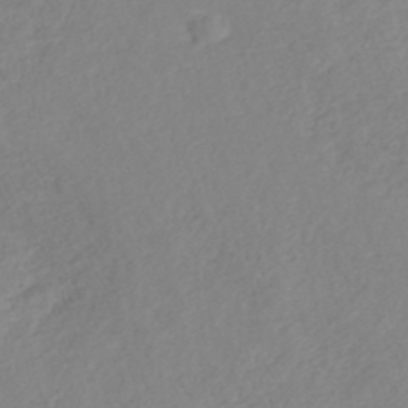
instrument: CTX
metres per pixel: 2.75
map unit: ANa
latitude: 40.6490
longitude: 22.1795
